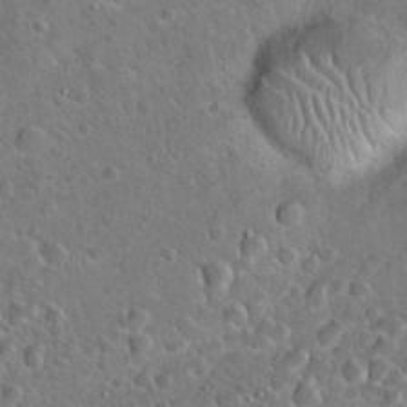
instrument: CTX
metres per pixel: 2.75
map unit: Hto
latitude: 19.5371
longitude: -49.8961
